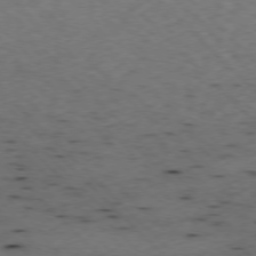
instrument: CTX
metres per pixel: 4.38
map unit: Ap
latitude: -77.6911
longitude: -61.6127
